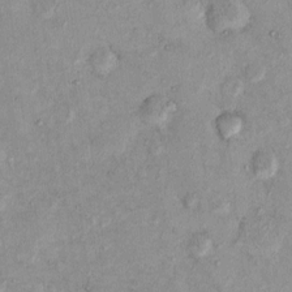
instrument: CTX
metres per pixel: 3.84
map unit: eHh
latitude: -0.1417
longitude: 16.8975
